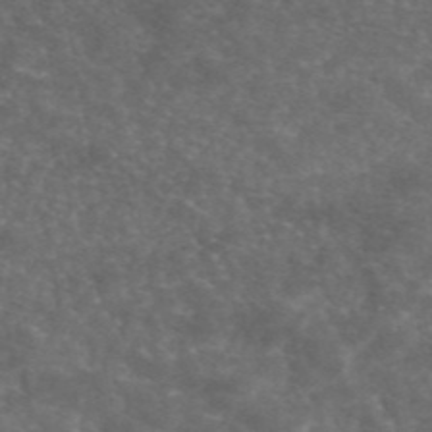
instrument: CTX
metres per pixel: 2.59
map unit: eAb
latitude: 46.4412
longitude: 120.0094
